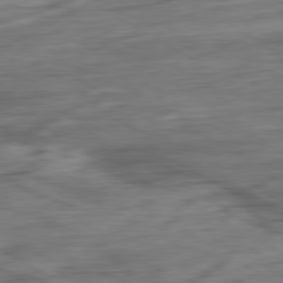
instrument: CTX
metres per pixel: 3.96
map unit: Ap
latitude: -80.9542
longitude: -68.3656
